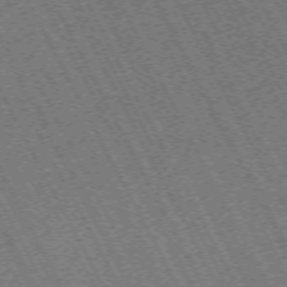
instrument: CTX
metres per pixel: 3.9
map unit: Hpe
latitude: -71.5966
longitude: 10.6896
